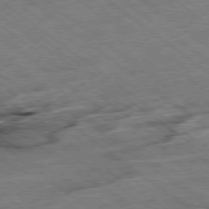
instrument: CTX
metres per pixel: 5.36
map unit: Hpe
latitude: -78.5195
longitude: -22.6301
